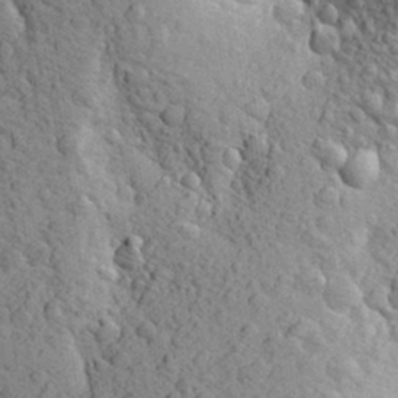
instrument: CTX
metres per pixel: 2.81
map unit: Aa
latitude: 28.2522
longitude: -148.4412
